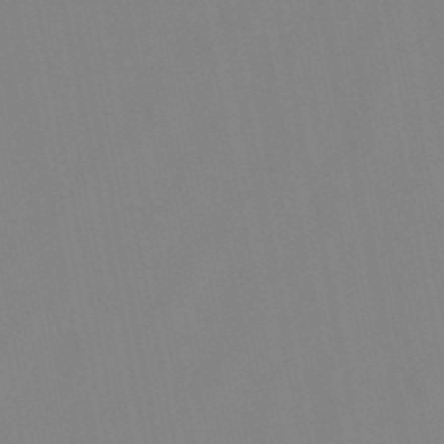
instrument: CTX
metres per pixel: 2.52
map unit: lHb
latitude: -48.6519
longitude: 70.2173
